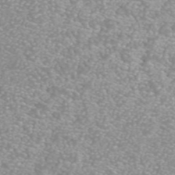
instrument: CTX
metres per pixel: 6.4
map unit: ANa
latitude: 42.6491
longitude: 25.8233
